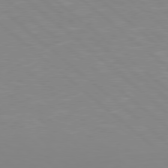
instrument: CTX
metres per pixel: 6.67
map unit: Hpe
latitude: 77.9528
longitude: -140.9702
